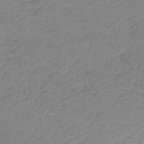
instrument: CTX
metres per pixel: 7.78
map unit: lHb
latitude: -36.5762
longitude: 61.1998
